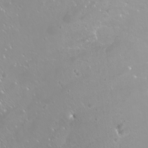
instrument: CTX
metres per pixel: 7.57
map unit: Nhu
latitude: -9.2565
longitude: -70.5735
